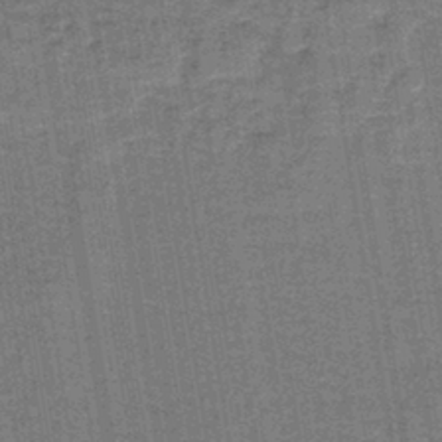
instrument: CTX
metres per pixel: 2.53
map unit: lHb
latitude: -40.6896
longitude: 56.5385
